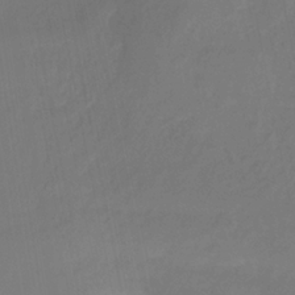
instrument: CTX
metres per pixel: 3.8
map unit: HNhu
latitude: -28.6141
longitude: 66.7274
